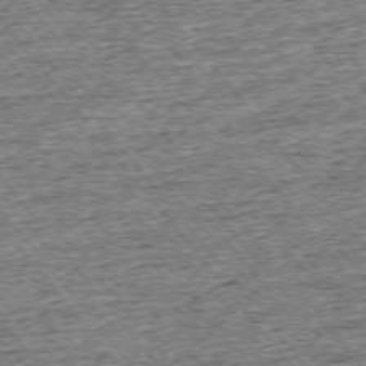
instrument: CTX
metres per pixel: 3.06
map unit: Ap
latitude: -75.5588
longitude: -91.8583
